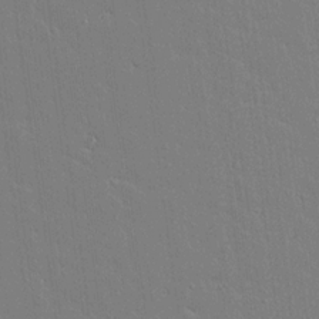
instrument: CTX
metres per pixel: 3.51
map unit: lAvf
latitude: 15.7261
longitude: -127.0270
